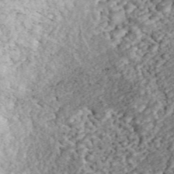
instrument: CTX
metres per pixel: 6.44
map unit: ANa
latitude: 45.0080
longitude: 20.8408
